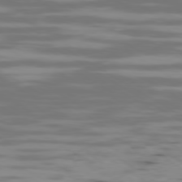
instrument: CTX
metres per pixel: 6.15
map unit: Ap
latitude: -79.7855
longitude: -101.8583
